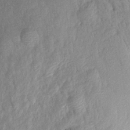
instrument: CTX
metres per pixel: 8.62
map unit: Aa
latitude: 15.9339
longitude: -145.1025
